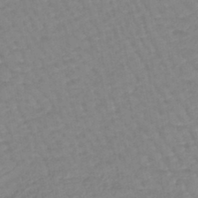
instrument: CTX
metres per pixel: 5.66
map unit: lHb
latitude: -44.5952
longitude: 80.5574
